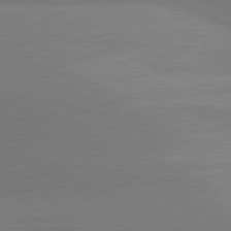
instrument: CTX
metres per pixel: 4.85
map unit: lApd
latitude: 80.7624
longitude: 126.4251
